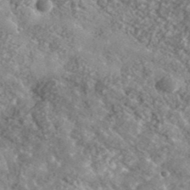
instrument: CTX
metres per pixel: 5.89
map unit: lHvf
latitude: 37.4993
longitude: -87.7638
